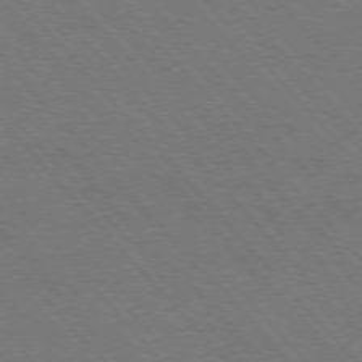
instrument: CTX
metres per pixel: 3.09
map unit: Hpe
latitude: -76.7085
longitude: -12.9703
